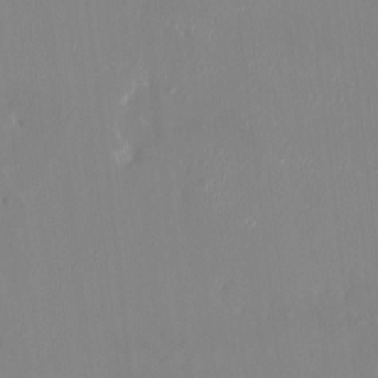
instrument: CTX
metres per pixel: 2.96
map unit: HNhu
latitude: 6.8380
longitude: 2.4628
